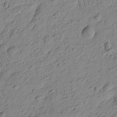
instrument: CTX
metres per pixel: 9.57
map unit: Htu
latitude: -1.2187
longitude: -175.2726
